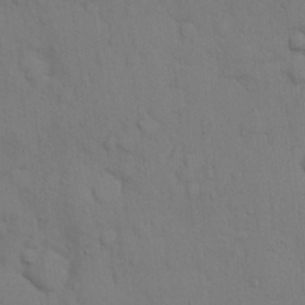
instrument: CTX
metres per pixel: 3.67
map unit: Hto
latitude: 11.9717
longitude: -56.8568
